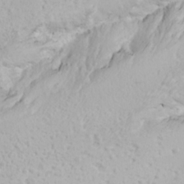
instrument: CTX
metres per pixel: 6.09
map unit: Ave
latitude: 17.4804
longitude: -138.8758
